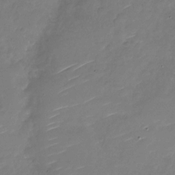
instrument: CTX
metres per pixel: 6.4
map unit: Nhu
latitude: -27.3698
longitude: -73.8395
